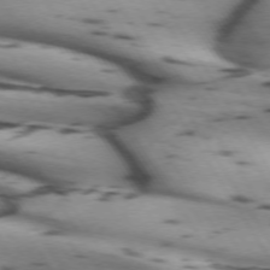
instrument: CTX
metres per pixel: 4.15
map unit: lApd
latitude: 72.1011
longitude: -52.9514
